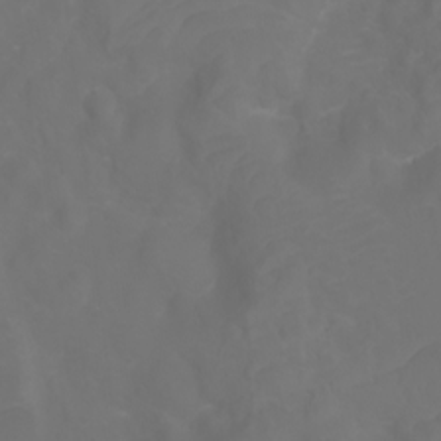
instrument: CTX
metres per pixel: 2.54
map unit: Ht
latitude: -3.1242
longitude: -61.1592
